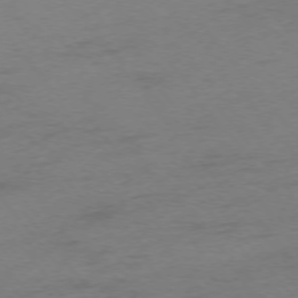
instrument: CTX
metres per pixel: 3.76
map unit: Ap
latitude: -75.3888
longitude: -72.3846
